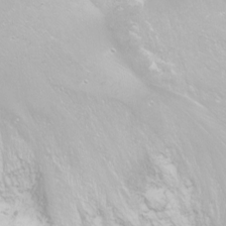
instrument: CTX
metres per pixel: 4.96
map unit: Nhu
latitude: -8.4062
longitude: -73.3671
